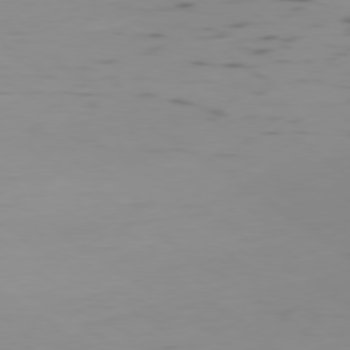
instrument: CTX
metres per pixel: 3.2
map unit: Ap
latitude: -79.3887
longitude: -62.6680
